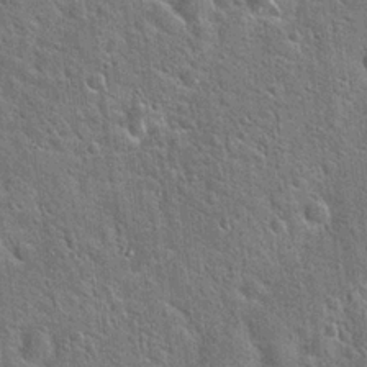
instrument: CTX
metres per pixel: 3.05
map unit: Hto
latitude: 21.2915
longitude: -51.6316
